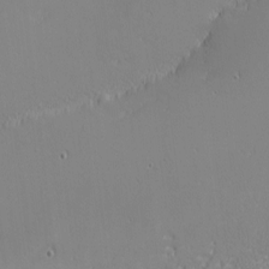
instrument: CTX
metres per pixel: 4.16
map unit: eHh
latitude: -2.8785
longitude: -80.8380
